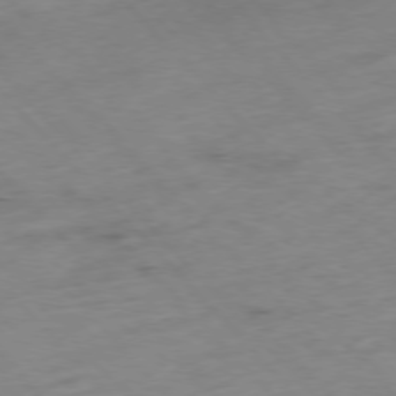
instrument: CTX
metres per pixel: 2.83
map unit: Hpe
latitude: -77.1242
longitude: -17.5938
